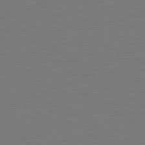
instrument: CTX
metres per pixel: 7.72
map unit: lApd
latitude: 79.6505
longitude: 163.0108
